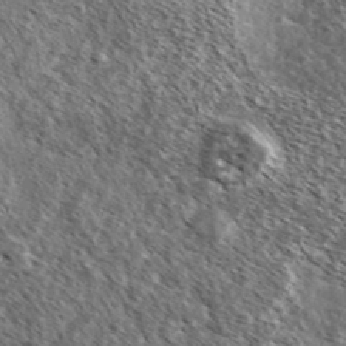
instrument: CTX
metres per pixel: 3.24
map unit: Ave
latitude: 37.4427
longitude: -110.2712
